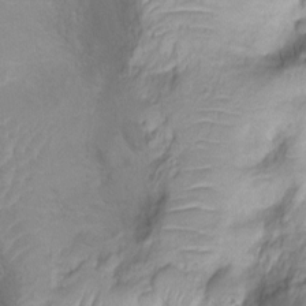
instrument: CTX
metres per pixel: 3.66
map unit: Ht
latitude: -8.8597
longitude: -20.4790
